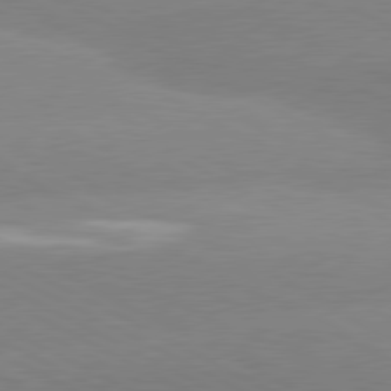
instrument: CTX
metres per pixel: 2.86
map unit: lApd
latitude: 80.4979
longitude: -154.4979
